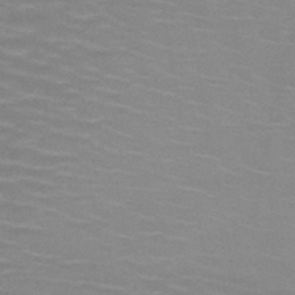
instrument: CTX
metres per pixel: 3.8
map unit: HNb
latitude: -46.8408
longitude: -46.7247
